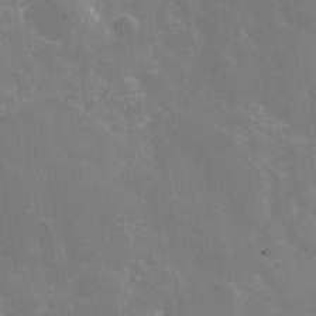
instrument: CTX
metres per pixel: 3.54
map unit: Nhe
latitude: -35.8233
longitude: -92.7624
